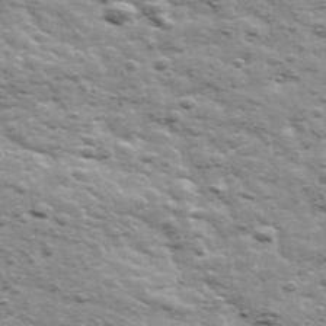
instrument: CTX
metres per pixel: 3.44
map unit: Ave
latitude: 41.9150
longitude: -109.3670
